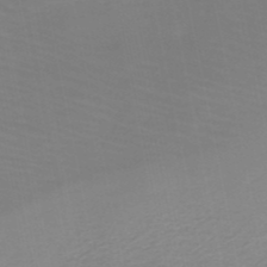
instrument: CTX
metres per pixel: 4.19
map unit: HNb
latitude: -50.2173
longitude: -50.8758
